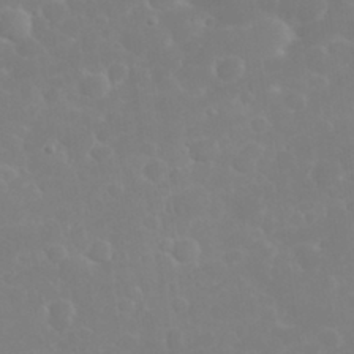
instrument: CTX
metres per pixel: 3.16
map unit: eHh
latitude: 32.3845
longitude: -60.3278
